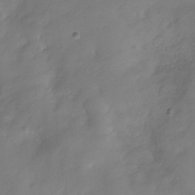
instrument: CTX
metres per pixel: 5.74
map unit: Hve
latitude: -32.1228
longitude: 94.5762
